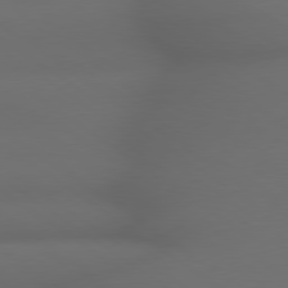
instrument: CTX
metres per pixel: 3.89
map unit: lApd
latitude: 79.0081
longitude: -165.4049
